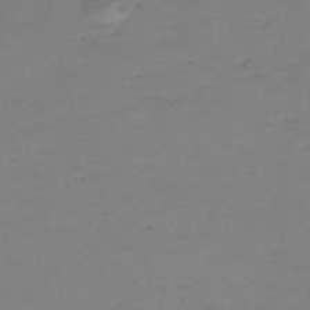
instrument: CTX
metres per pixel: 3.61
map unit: eHh
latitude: -55.1242
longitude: -91.4237
